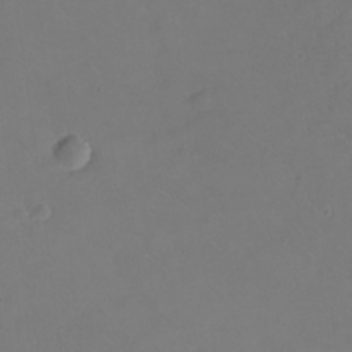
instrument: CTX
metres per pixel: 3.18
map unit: eHh
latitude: -8.9353
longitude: -67.2914
